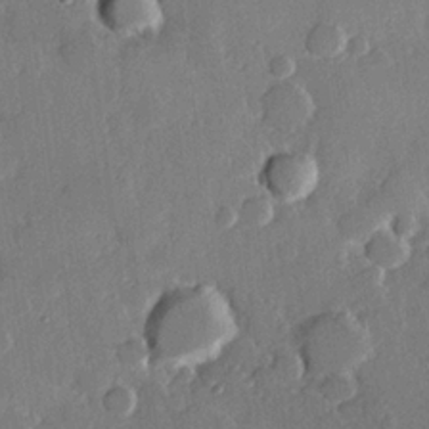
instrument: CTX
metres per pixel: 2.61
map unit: Hve
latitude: 22.6679
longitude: 149.2376
